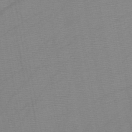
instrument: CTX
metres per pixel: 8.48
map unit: HNb
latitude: -45.7100
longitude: -40.5356
